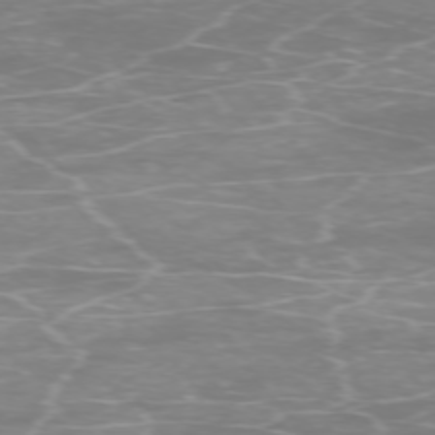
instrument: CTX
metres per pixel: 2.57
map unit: Ap
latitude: -74.7841
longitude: -76.8380
